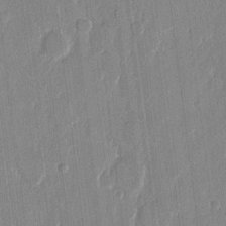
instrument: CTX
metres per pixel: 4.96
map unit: eHh
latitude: 13.3671
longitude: -69.1781
